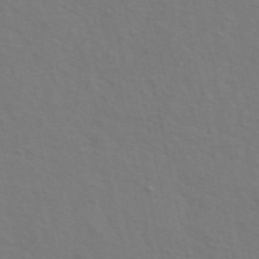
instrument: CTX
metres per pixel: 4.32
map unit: ANa
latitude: 49.3293
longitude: -76.3845
